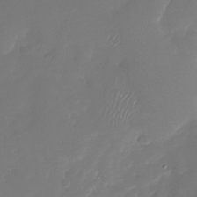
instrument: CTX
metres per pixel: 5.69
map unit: Nhu
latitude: -27.6721
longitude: -61.1781
